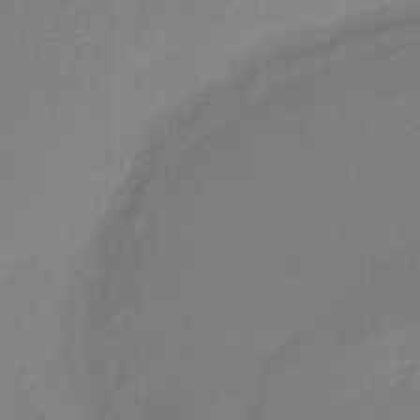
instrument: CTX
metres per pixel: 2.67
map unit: eHb
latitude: -46.2172
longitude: 89.4454
